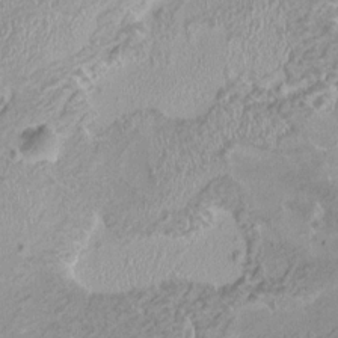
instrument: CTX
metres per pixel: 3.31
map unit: HNhu
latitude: 5.2159
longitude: 3.3698
